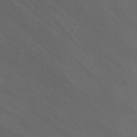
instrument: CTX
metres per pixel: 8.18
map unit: Hto
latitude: -2.3117
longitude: -35.0836
